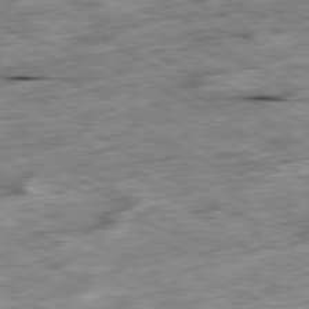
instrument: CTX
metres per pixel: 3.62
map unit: Ap
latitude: -80.0283
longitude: -85.4804
